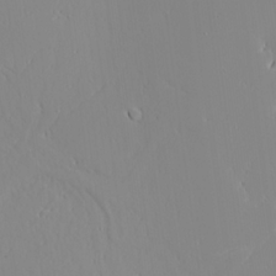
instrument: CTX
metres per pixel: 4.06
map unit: Aa
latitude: 19.1781
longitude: -125.1025
